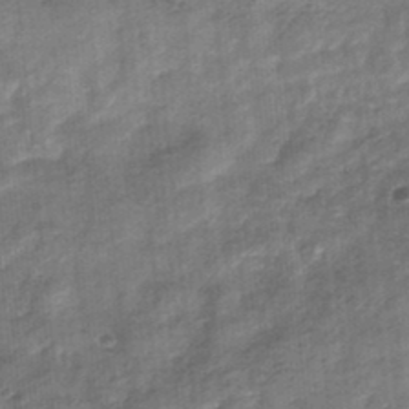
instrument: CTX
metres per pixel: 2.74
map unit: eHb
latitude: -34.0850
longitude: 79.5399
